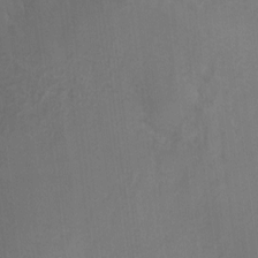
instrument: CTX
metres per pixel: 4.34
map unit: Nve
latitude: -19.1809
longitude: 107.7100
